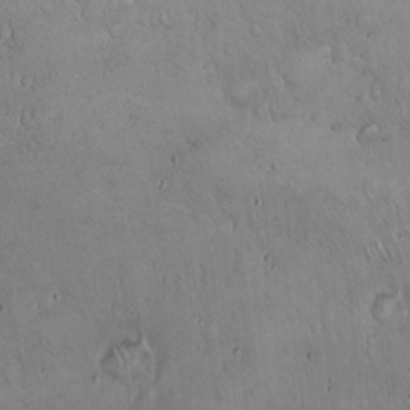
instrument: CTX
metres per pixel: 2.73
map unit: Hto
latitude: 17.2348
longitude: -59.2348
